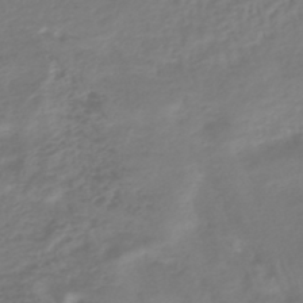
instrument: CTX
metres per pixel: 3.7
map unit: HNhu
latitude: -43.4643
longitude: 103.8989
